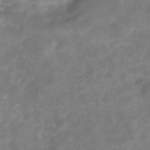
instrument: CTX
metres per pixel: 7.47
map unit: Hve
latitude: -32.0094
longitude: 89.4643
